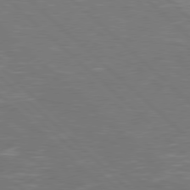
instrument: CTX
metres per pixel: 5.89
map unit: Hpe
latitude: 78.1578
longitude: -124.5923
